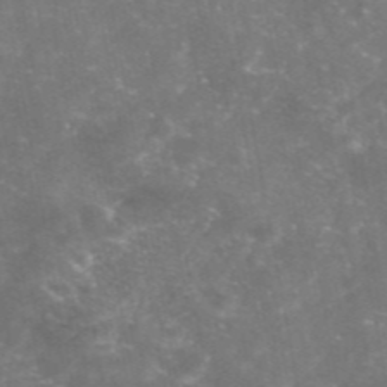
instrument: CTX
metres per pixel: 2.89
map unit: eAb
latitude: 46.5357
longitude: 120.3495
